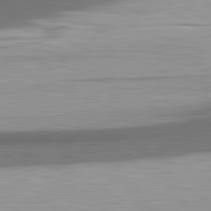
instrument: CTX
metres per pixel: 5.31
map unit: lApd
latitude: 81.7261
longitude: 175.4076
